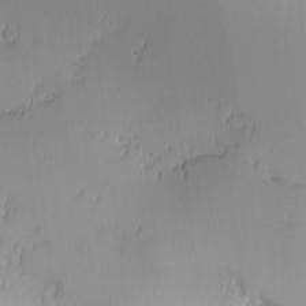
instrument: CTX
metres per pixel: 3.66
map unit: Nhu
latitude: -5.6533
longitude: -69.0458
